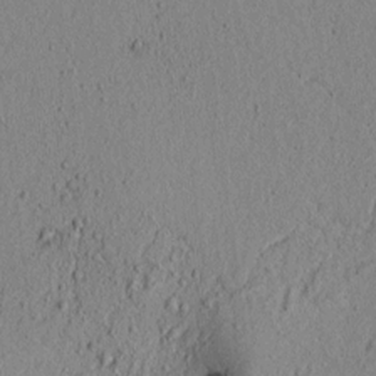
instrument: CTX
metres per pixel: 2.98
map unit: lAvf
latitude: 5.6127
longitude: 166.5007
